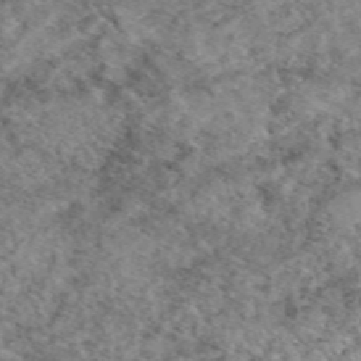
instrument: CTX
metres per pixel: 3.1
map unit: eAb
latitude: 49.3860
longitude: 109.9178
